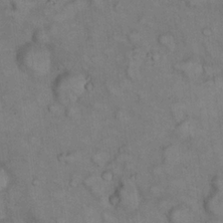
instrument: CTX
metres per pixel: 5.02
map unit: eHh
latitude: 22.4412
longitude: -60.5168
